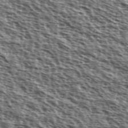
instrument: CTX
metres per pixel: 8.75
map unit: Ave
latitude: 38.3656
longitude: -111.0081
